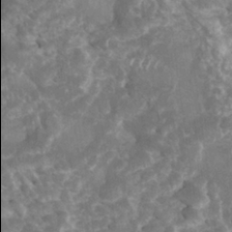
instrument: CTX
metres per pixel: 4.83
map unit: Htu
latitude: 2.6490
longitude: 142.0094
